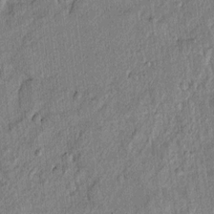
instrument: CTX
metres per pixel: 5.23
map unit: lAvf
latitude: 7.8772
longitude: 166.8219
